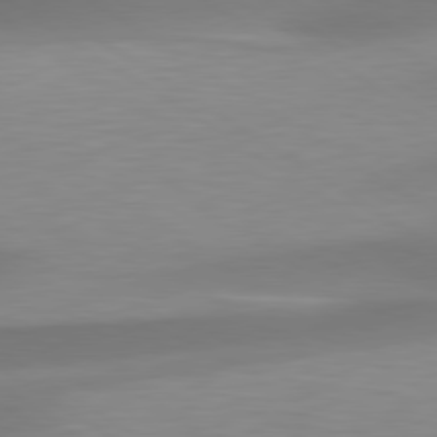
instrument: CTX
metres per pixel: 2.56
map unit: lApd
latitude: 79.5749
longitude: -92.7624
